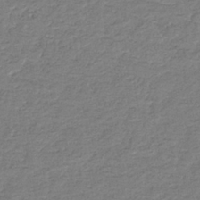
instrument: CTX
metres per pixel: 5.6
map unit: eHb
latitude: -34.9920
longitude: 77.5399
